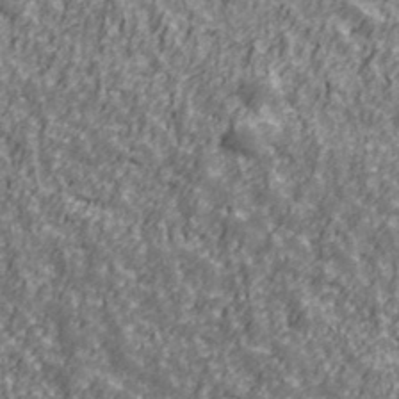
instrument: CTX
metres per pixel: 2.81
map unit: Ave
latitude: 41.9906
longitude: -113.1592
